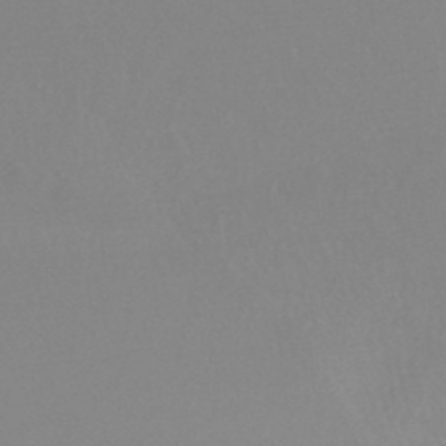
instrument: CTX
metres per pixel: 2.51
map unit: HNb
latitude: -45.2943
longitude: -42.4223
